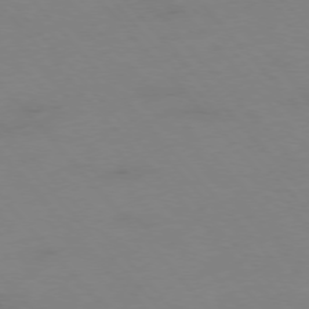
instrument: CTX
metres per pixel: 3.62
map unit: Hpe
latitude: -76.5007
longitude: -19.6882
